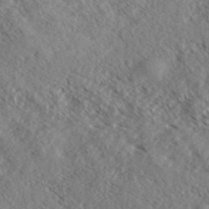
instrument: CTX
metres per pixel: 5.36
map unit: eHh
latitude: 36.8002
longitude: -138.8191
